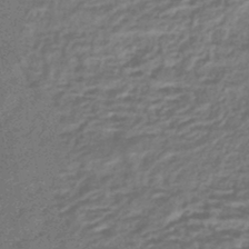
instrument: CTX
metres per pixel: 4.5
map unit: HNhu
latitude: -45.0864
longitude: 99.6533
